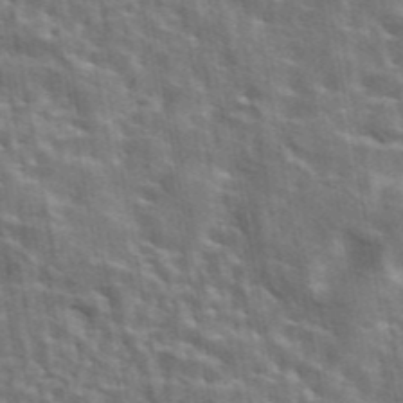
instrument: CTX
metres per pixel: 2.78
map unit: eAb
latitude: 43.9528
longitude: 113.5777
